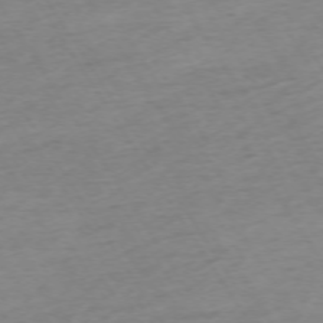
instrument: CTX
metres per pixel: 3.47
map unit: Ap
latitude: -73.4832
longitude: -68.5168
